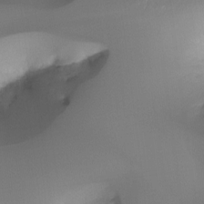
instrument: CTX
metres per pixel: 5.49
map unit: Ht
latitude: -16.2929
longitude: -45.5749
